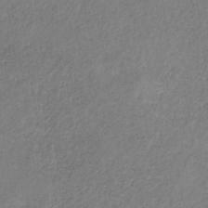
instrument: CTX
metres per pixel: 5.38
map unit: HNb
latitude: -32.6330
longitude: 59.4832
